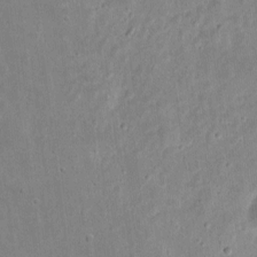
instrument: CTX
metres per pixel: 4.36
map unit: eHh
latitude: 8.9703
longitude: -72.4412
